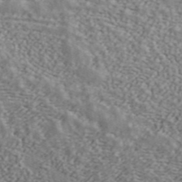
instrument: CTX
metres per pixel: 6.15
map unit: ANa
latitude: 42.8380
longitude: 47.7099
